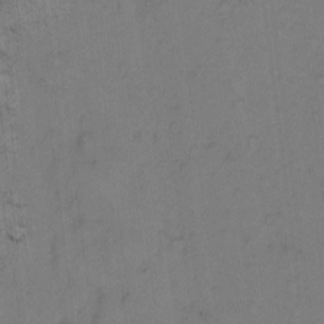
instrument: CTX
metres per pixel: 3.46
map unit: eHh
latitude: 7.1781
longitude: -63.9339
